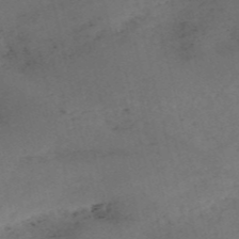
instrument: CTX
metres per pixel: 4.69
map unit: HNb
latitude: -53.9178
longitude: -47.6127
